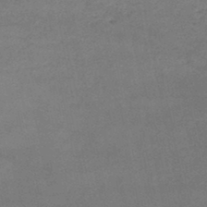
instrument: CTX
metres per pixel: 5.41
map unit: lHb
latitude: -46.3306
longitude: 62.3306
